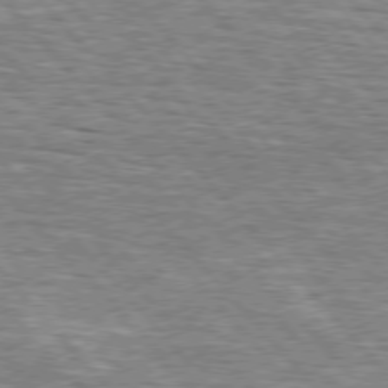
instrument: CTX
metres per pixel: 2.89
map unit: lApd
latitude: 76.1200
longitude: -74.8569
